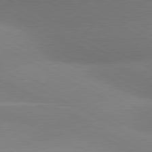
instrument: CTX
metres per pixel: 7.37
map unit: lApd
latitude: 80.9325
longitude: 126.9919
